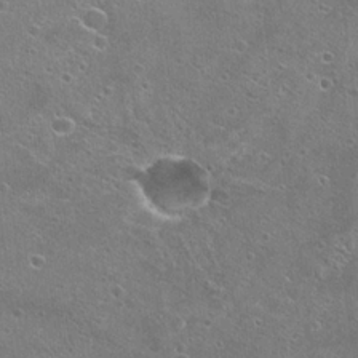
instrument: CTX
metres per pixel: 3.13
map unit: Hto
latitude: 22.6301
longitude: -42.2901
